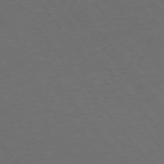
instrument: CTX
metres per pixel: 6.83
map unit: Ap
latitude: -76.1795
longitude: -62.5168
